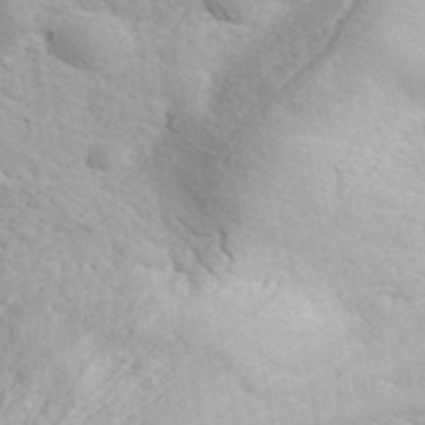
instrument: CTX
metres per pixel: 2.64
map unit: ANa
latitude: 42.3278
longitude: 55.6533
